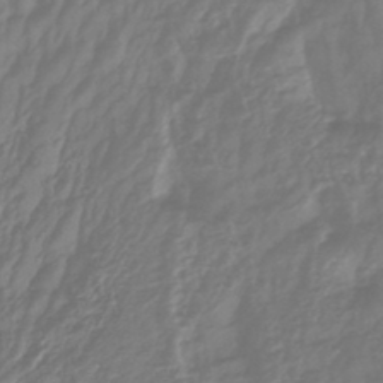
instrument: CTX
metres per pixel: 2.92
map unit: lHb
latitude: -42.8785
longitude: 77.8233
